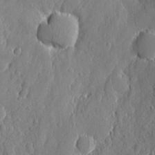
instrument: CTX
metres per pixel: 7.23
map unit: eHh
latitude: 6.8380
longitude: -75.2348
